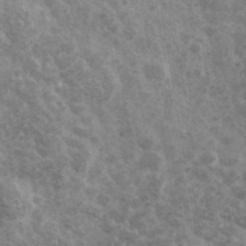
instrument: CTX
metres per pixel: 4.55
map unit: Ave
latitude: 39.8772
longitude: -106.2523
